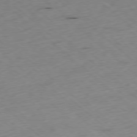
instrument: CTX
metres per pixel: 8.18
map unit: Ap
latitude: -78.1416
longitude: -60.0255
